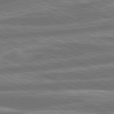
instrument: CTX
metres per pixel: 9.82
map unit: lApd
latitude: 80.9703
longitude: -166.9891
